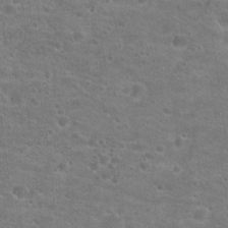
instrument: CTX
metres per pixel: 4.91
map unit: Hto
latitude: 20.0822
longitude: -43.0647
